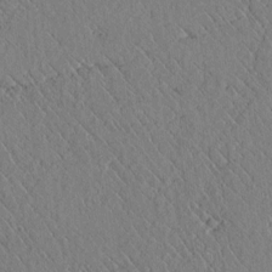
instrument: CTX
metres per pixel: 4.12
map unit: lAvf
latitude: 6.2522
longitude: 158.9919
